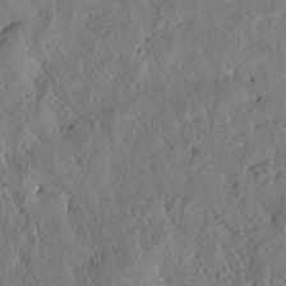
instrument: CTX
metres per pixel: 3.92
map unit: Htu
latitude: -0.0472
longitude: 175.5588
